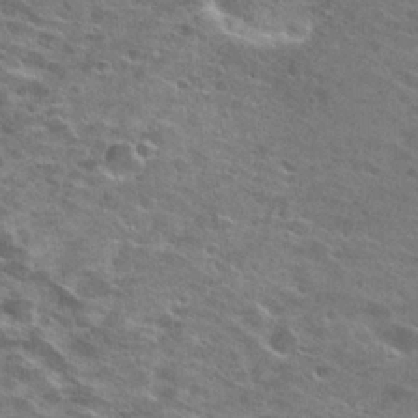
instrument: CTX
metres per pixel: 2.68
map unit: Hto
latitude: 25.7071
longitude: -44.1011
